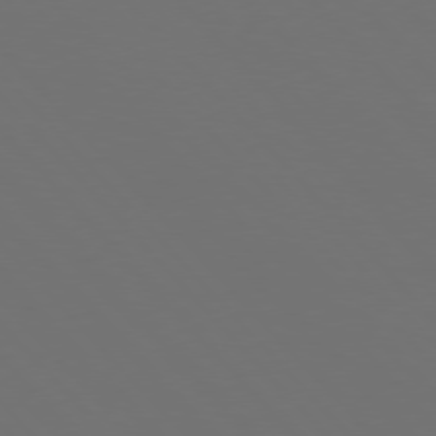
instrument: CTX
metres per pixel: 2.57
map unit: Hpe
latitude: 76.5356
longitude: -169.2159
